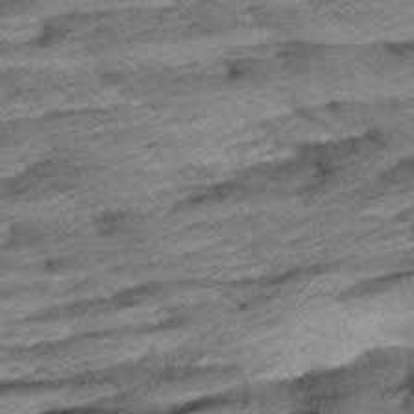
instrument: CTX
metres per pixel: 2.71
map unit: Aa
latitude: 8.5168
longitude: -133.9528
